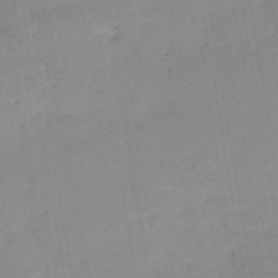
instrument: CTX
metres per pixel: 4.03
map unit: HNb
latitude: -49.8045
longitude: -39.8583
